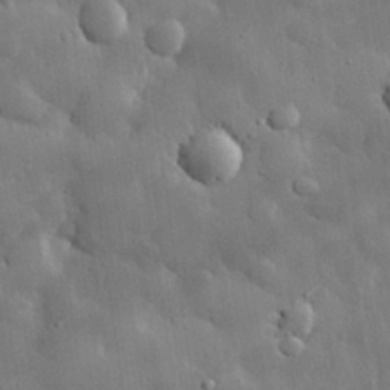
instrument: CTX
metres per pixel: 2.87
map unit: eHh
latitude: 29.3670
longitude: -79.9528
